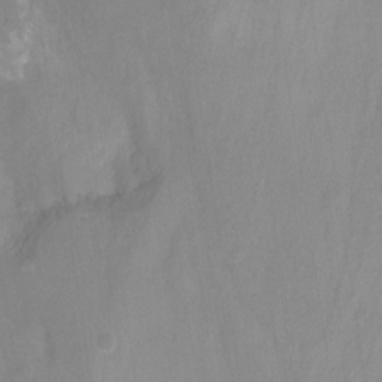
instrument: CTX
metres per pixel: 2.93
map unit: Nhu
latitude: -14.0094
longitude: -55.0080
